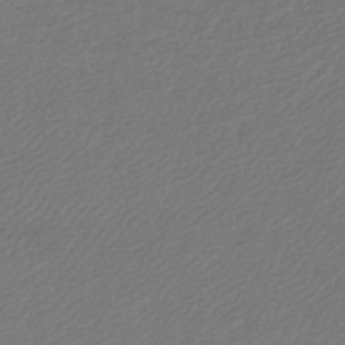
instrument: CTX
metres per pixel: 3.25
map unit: lHb
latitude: -45.8989
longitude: 60.2928
